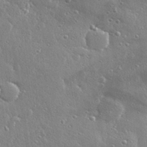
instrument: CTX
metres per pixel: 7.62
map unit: Hve
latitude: 28.9136
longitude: -92.2144
